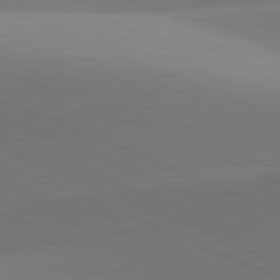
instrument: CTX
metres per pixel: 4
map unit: lApd
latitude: 81.8205
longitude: 143.0675
